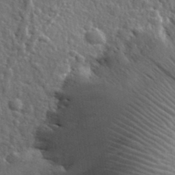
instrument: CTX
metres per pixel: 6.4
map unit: lHvf
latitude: 34.4601
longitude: -86.9702
